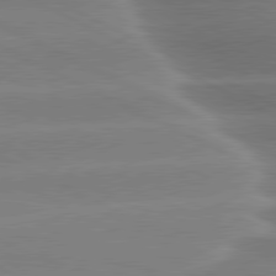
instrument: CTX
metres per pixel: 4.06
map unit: lApd
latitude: 80.3089
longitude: -136.6680
